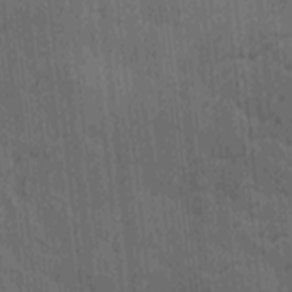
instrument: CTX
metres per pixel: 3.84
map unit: Ave
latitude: -9.2187
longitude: -123.0081
